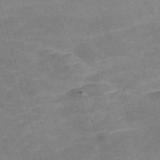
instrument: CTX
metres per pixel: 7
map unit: Nve
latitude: -59.1809
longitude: 65.2754
